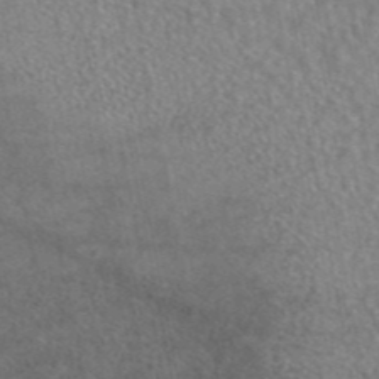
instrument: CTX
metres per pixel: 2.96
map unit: eAb
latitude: 44.7057
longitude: 108.1795
